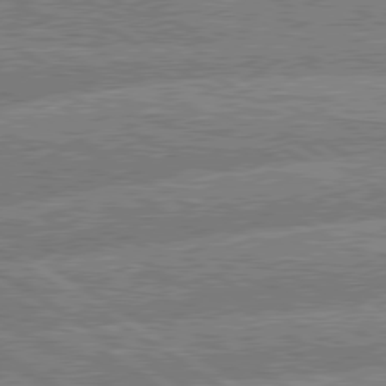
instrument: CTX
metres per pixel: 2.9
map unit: lApd
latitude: 79.6127
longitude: -158.4601
